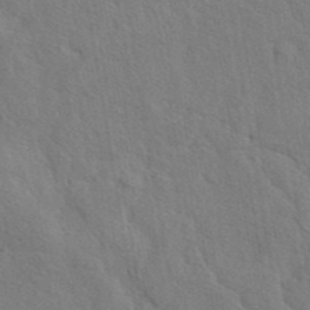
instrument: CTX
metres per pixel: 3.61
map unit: eAb
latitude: 42.6680
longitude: 113.4455
